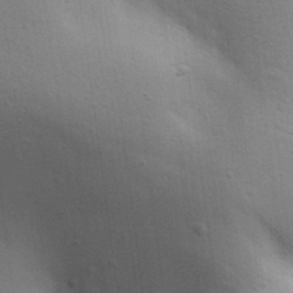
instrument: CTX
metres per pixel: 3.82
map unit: Aa
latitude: 30.1578
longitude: -145.4993
